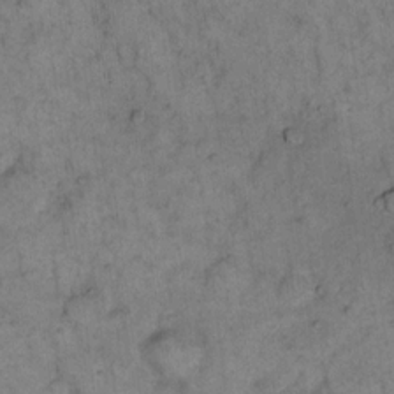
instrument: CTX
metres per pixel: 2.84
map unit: eHh
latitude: 15.6127
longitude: -65.1592
